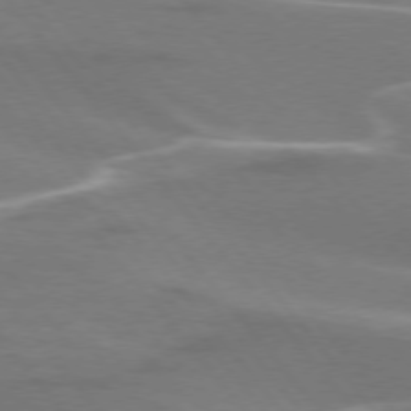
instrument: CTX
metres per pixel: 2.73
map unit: lApd
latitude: 75.1214
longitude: -63.3293
